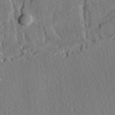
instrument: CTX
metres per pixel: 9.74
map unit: eHh
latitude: 28.1389
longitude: -79.5182
